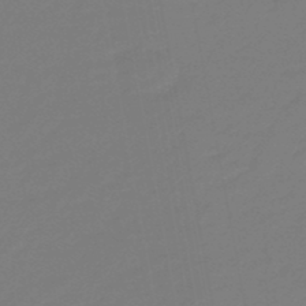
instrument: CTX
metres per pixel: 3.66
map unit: eHb
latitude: -46.7085
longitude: 88.6140
